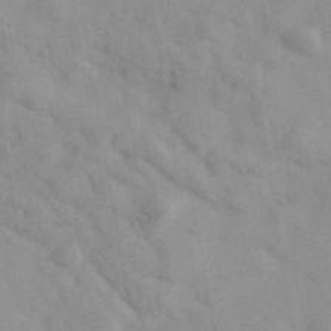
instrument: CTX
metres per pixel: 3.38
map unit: Ave
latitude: 39.5182
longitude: -107.5938
